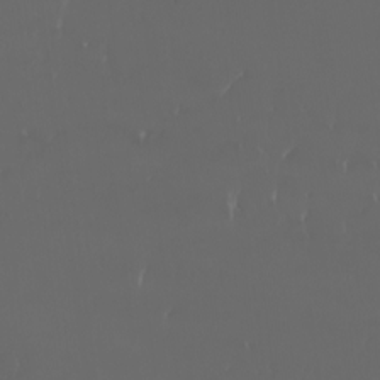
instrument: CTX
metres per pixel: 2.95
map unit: eHh
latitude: -3.0864
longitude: 20.2361
